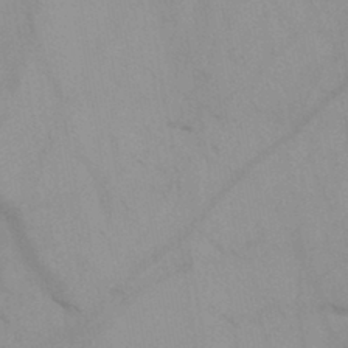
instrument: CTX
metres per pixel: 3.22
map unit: HNb
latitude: -44.7841
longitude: -41.5182
